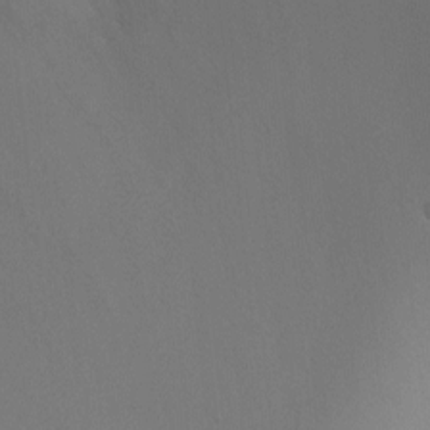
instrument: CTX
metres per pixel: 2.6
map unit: Ht
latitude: -4.5196
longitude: -25.9339
